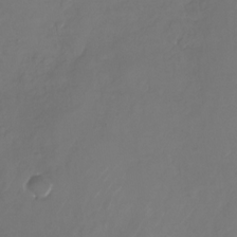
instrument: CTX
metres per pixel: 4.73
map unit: Nhu
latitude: -28.4818
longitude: -71.7827
